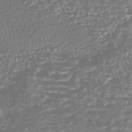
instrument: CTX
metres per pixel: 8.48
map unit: HNhu
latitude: -43.8233
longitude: 104.6140
